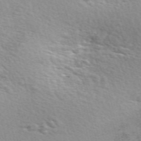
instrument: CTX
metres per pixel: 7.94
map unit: ANa
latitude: 51.5749
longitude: -71.3859
